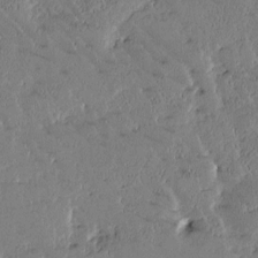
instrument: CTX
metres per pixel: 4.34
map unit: Htu
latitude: -1.7100
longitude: 176.2739
